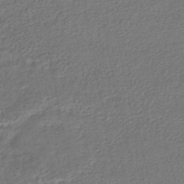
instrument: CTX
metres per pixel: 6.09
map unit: HNhu
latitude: -46.4818
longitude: 102.1039
